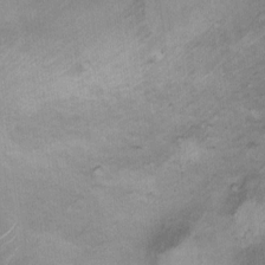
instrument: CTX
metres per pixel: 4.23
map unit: Ht
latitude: 10.3845
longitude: -40.1388
